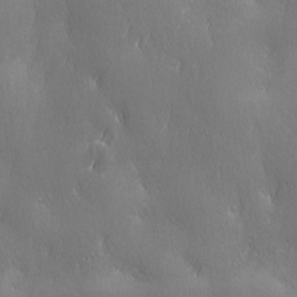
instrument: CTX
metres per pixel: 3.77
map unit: Ave
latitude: 2.2900
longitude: -112.9325
